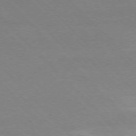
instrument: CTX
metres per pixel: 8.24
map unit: Ap
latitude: -77.2187
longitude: -87.2159
